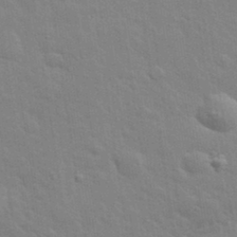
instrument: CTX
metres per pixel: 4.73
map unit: lHvf
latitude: 33.9150
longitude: -82.4034
